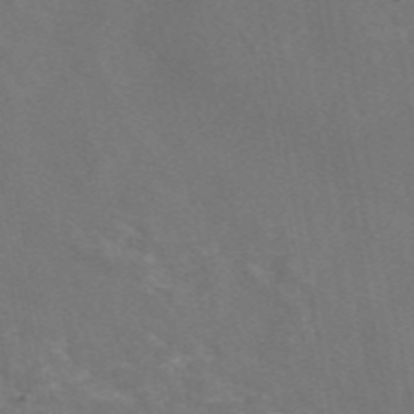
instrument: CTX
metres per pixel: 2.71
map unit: eAb
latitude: 47.1026
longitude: 117.4454
